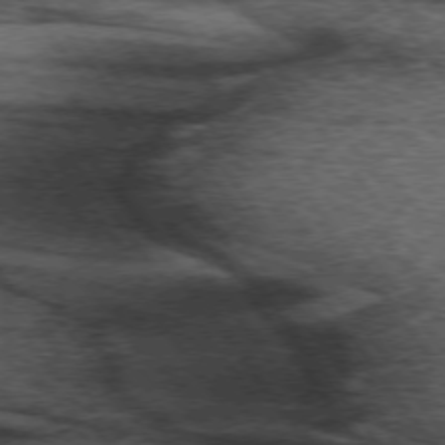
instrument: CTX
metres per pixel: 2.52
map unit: lApd
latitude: 73.2726
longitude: -76.3656
